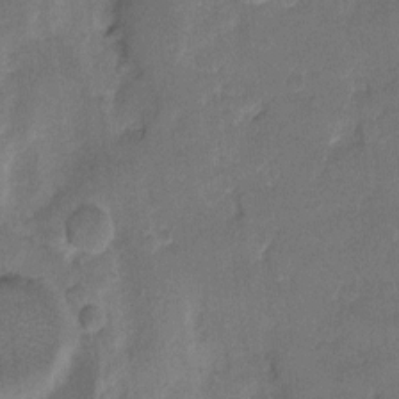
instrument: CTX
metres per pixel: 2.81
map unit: eHh
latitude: 9.4049
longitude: -64.0633
